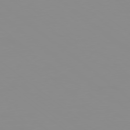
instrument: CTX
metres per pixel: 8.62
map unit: Ap
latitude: -80.2929
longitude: -53.4993
